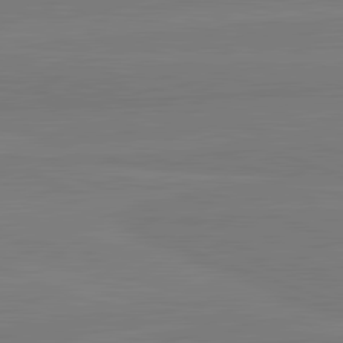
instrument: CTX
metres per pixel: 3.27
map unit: lApd
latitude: 82.1199
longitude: 164.0661
